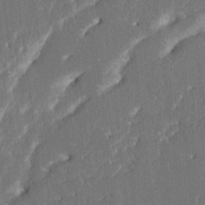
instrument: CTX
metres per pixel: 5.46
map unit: HNhu
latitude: 5.2915
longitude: -6.1956
